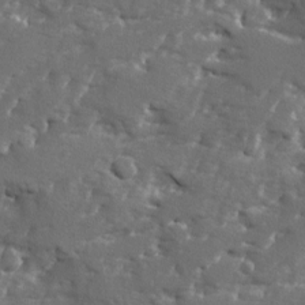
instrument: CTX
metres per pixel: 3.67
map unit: Ave
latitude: -7.9367
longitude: -117.4238
